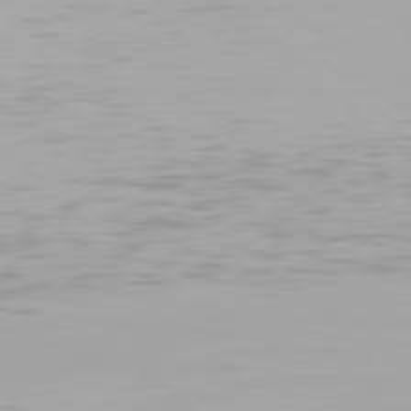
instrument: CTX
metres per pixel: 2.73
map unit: Hpe
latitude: 77.2348
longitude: -164.2334
